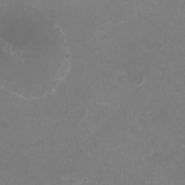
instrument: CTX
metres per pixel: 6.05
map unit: HNhu
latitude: -2.2361
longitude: -0.2900
